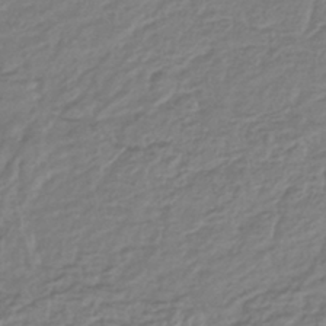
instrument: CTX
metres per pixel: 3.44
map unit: lHb
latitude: -41.7289
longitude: 70.0661
